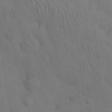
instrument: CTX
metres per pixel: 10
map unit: Nhu
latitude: 27.0270
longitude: -69.3671
